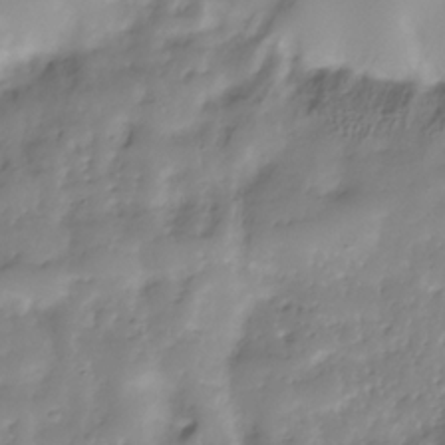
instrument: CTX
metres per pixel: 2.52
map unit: Hve
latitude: -31.2187
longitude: 90.1228
